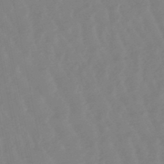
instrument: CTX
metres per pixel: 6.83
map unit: lHb
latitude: -48.7463
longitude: 78.7841
